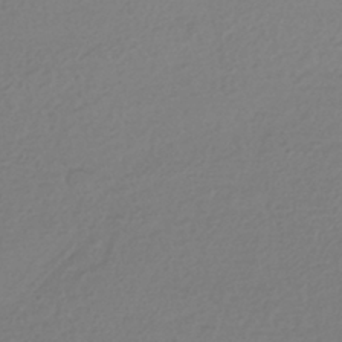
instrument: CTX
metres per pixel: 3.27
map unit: HNhu
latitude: -42.4440
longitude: 97.1809
